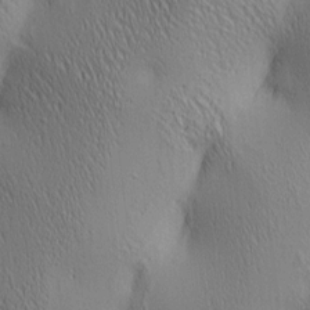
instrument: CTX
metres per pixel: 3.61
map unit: lAa
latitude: 4.4412
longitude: -117.6883
